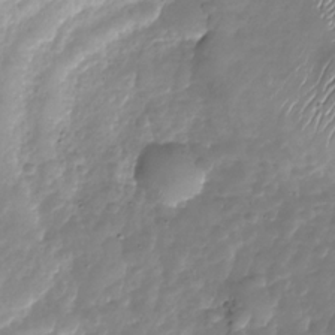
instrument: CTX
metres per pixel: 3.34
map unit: Nhu
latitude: -27.5966
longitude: -59.1592
